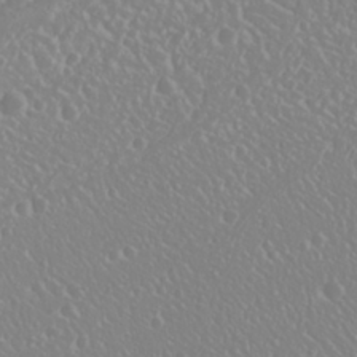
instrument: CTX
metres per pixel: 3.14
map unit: Nhu
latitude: 25.4048
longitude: -58.7246
